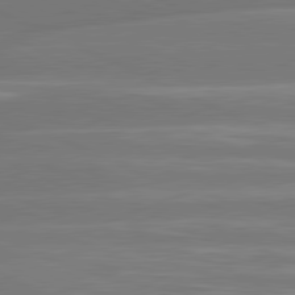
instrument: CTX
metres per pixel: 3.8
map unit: lApd
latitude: 81.3293
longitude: -135.5749
